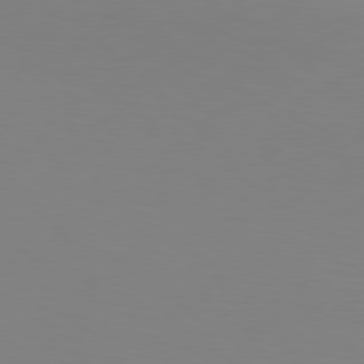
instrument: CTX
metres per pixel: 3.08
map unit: Hpe
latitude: 77.8016
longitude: -130.4412
